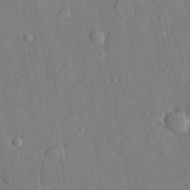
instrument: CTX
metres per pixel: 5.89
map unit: lHvf
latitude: 21.7450
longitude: 144.0094
